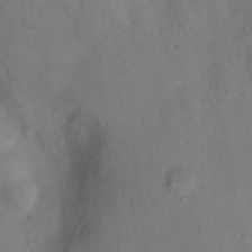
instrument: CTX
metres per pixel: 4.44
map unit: Nhu
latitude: 8.4790
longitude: -22.8758
